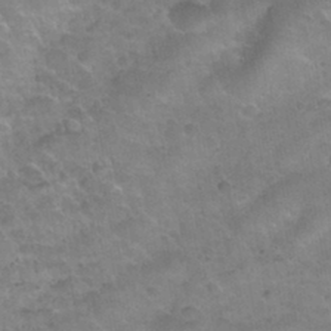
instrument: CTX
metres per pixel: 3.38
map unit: Nhu
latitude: 31.6883
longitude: -52.8758
